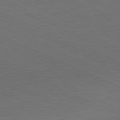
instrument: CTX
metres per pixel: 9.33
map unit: Hpe
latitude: -81.8423
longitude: 19.1620
